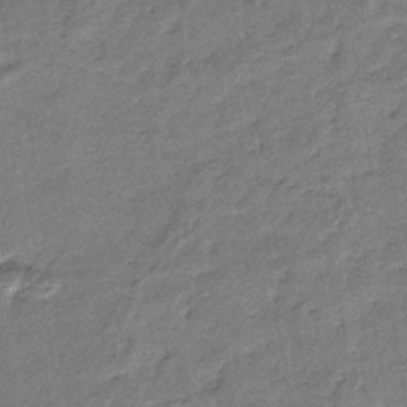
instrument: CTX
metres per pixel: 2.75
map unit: eHb
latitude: -36.4251
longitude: 77.3699
